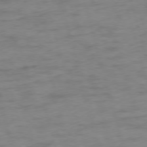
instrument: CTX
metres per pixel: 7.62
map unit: Ap
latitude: -75.1620
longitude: -74.0255
